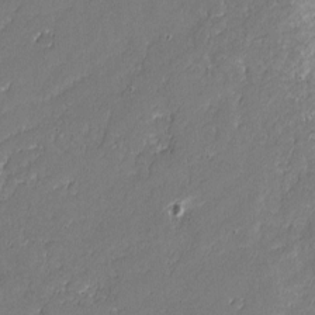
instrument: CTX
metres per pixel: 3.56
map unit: lAvf
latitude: -0.9164
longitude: -106.7057
